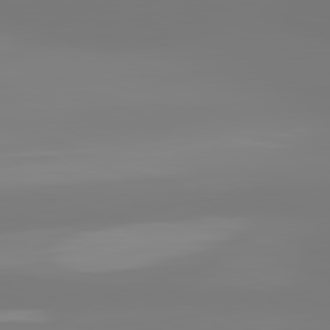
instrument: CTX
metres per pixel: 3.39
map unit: lApd
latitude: 81.8205
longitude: -149.8961
